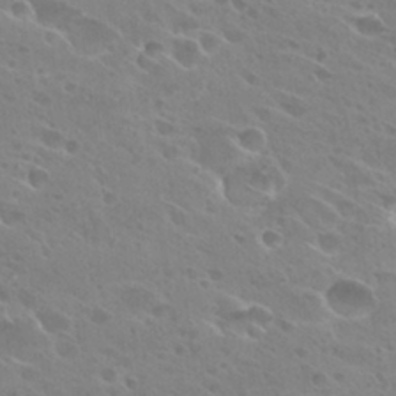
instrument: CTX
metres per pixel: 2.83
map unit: Hto
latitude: 27.6316
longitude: -40.1388
